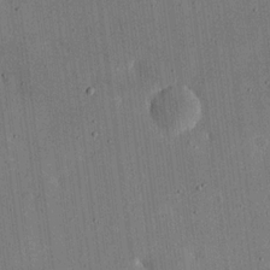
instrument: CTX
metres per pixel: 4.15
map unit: eHh
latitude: 18.5923
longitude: -69.9717
